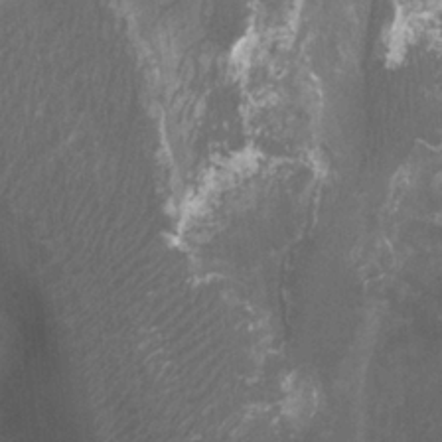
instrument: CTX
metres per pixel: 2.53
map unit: Ht
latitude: 2.2900
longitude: -19.6882
